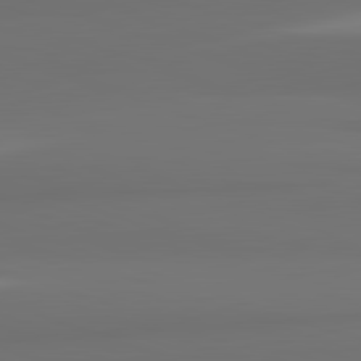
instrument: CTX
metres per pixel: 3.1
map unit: lApd
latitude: 82.6679
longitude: 166.6707
